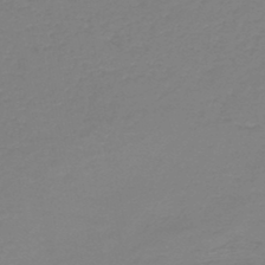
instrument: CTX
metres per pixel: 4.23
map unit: HNb
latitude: -45.4832
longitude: 53.7288
